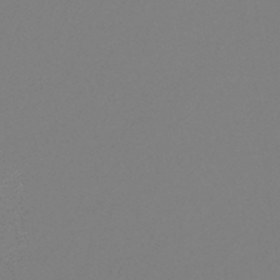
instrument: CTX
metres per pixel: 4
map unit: lHb
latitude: -46.5951
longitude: 72.1228
